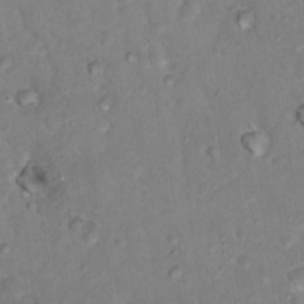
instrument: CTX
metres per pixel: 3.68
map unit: Nhu
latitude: 17.9150
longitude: -31.9339
